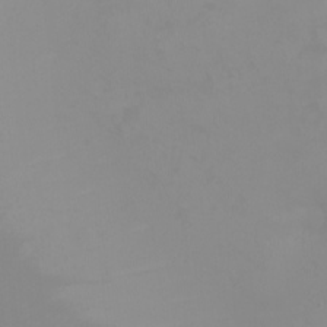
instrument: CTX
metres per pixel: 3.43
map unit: Nhu
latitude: -4.9541
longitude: -93.1403
